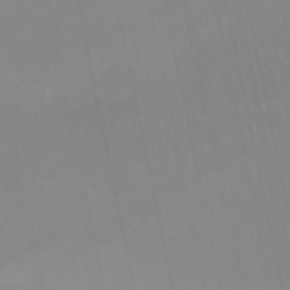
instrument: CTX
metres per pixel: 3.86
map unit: HNb
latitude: -51.3887
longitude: -50.7246
